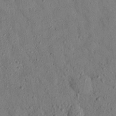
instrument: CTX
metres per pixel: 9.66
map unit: eHh
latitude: 26.1578
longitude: -76.8380
